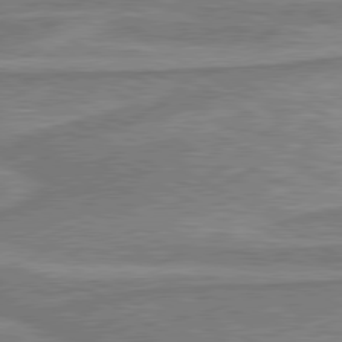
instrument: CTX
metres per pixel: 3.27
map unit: lApd
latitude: 80.2145
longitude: -178.1389
